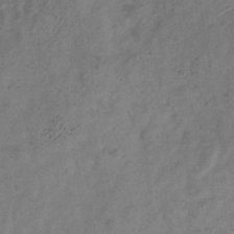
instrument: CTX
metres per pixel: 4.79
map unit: Hve
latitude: -33.8612
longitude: 90.0094
